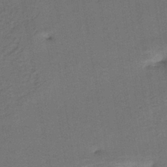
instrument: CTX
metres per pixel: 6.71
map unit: lHb
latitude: -39.8045
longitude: 58.3684
